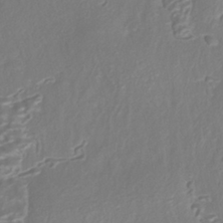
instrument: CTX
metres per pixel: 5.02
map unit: HNhu
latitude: -40.5951
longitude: 108.3684
